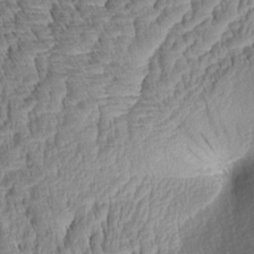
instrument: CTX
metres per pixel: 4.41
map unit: Aa
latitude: 8.4223
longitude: -133.2726
